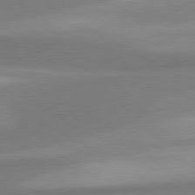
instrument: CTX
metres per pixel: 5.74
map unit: lApd
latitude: 80.4034
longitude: 176.6896
